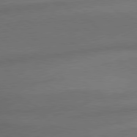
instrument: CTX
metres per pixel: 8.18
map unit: lApd
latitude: 79.6127
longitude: -154.4790
